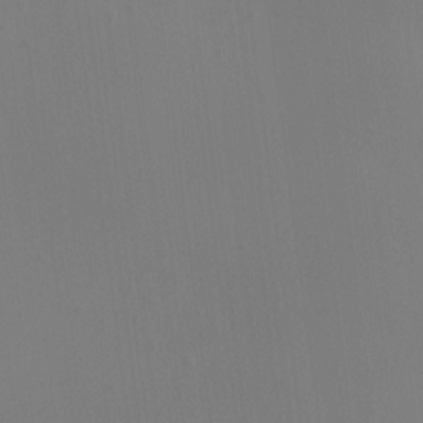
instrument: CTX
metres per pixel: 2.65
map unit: HNhu
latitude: 7.4048
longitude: -0.3278
